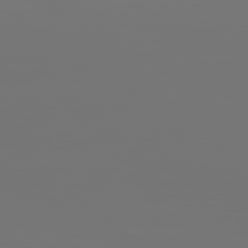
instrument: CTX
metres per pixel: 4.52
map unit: Hpe
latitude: 77.0647
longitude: -135.4237
